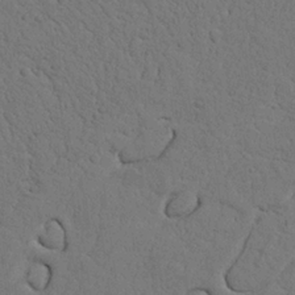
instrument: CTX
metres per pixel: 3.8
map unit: Nhu
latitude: 21.4238
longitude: -74.7813
